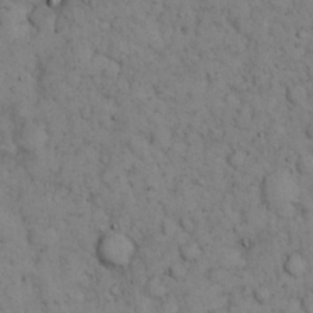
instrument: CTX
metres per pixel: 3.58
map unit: eHh
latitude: 15.5938
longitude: -63.8206
